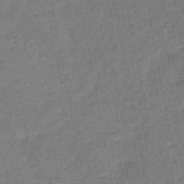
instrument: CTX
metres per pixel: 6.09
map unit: HNb
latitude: -48.6330
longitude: -39.2537
